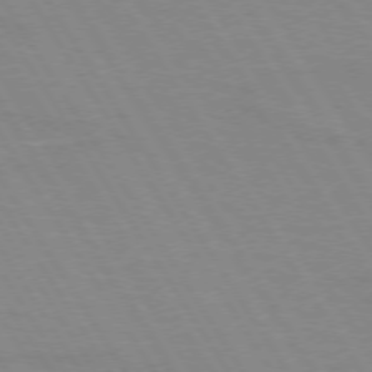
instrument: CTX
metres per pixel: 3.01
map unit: lApd
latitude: 73.1593
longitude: -56.4223
